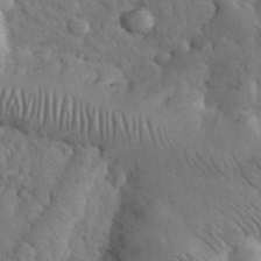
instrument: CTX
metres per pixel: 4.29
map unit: eHh
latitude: 32.7246
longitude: -66.1955
